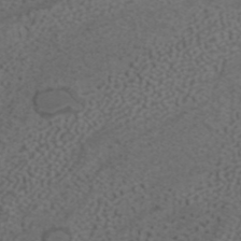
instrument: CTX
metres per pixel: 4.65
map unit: ANa
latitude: 41.4615
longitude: 27.7477
